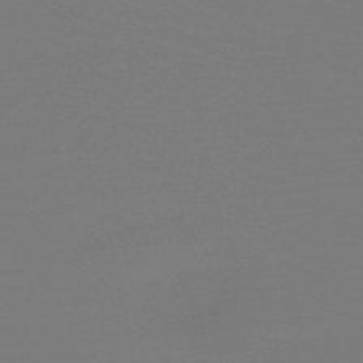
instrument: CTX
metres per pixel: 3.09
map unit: HNb
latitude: -46.7085
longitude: -44.1766
